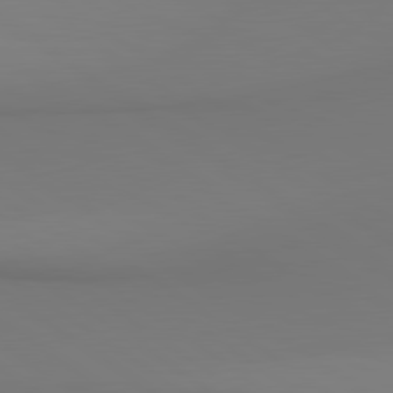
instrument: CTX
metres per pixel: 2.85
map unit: lApd
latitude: 80.5735
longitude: 152.7085
